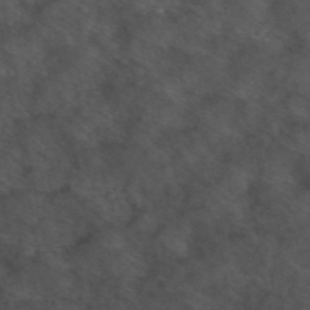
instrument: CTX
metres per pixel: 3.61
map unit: ANa
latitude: 44.1389
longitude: 24.8597
